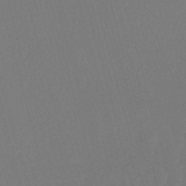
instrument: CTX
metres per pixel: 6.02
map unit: eHb
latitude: -50.9164
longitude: 75.8045
